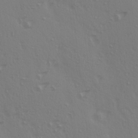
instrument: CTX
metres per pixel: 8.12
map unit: Ave
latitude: 14.8002
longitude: -105.4994
